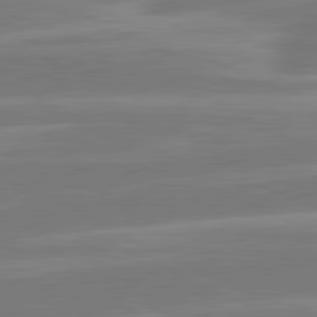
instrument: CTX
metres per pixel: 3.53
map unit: lApd
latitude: 81.4048
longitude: -135.0647
